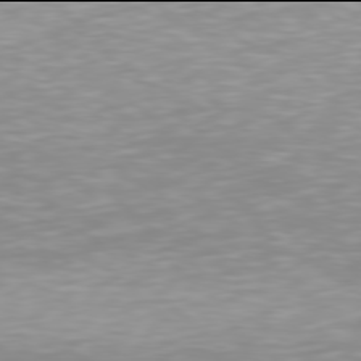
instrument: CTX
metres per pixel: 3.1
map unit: Hpe
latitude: 77.9906
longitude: -168.9136
